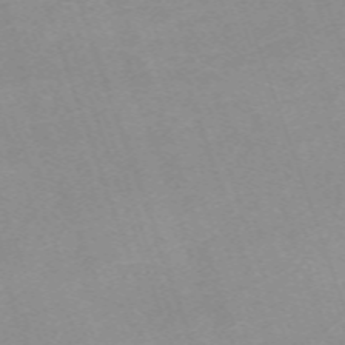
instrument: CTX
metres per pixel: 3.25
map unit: eHh
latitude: -64.8030
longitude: 50.2739
